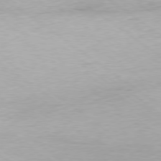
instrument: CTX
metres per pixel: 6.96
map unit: Hpe
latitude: -79.0864
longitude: 9.5777
